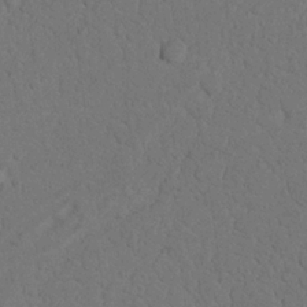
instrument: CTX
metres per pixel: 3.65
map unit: Nhu
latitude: 21.8395
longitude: -75.0458
